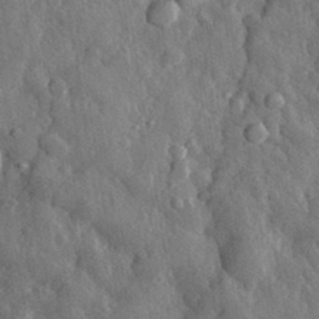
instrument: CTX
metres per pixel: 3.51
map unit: eHh
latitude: 31.2159
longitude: -79.8961
